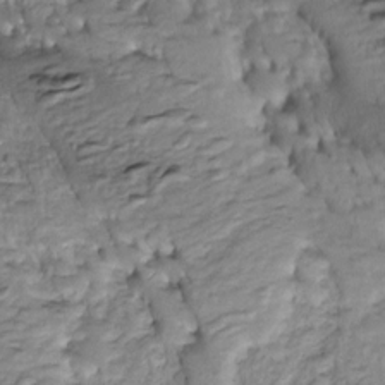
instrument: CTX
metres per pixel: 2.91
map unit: Htu
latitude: -5.7855
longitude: 154.3873
